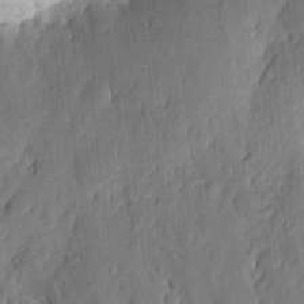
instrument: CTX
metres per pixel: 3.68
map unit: eHh
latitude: 7.1214
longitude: -73.6505
